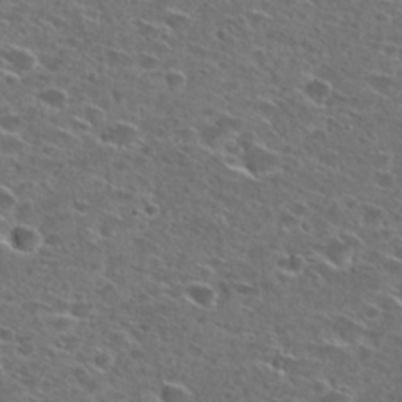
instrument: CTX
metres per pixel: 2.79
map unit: Hto
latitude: 27.3104
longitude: -46.7813
